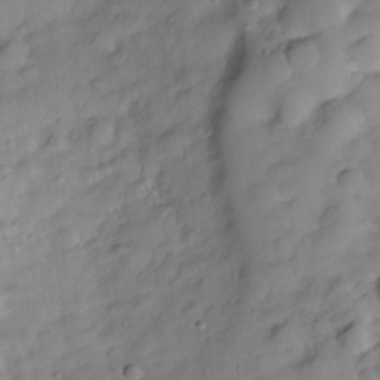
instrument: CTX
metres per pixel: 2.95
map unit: Hve
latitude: -28.4818
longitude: 93.2754
